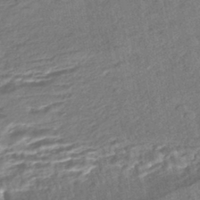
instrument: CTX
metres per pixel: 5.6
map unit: HNhu
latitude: -43.9367
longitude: 100.0094
